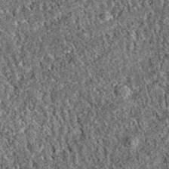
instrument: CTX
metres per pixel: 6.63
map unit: eAb
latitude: 37.4048
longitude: 111.7100
